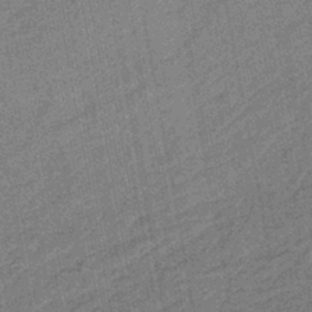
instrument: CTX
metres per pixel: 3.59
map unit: lHb
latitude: -43.6721
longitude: 65.4077
